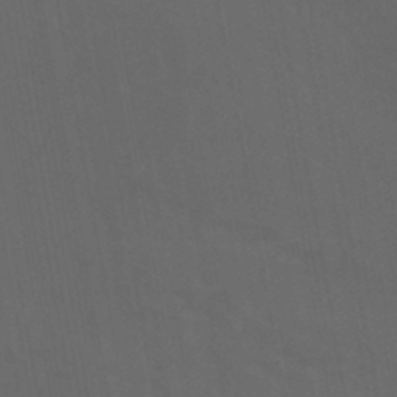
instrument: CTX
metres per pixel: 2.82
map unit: HNhu
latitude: -46.2550
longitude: 93.2754
